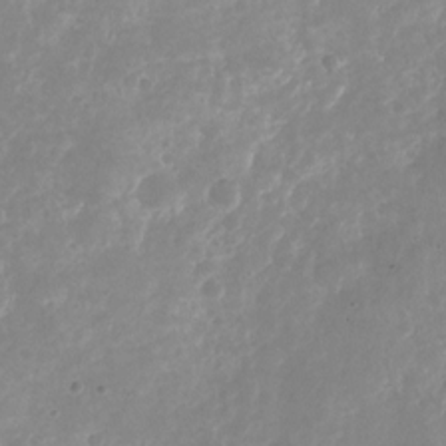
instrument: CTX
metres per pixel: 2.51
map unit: Nhu
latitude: -25.8233
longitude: -73.0459
